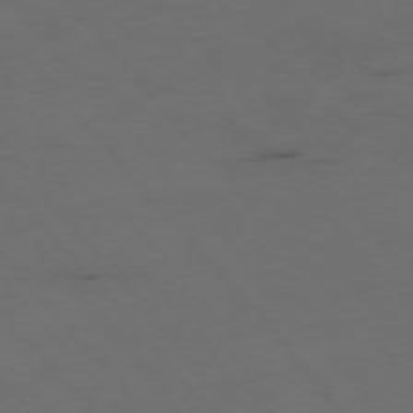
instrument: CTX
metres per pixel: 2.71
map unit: Ap
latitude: -76.1417
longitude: -91.0081
